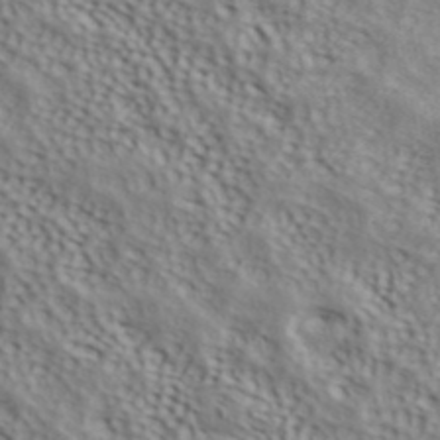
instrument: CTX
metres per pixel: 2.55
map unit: ANa
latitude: 41.8394
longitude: 50.7841
